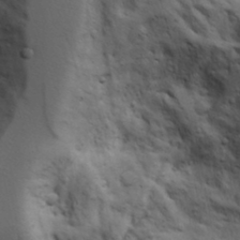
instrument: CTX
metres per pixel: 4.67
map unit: Aa
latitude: 18.6301
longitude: -125.9528
